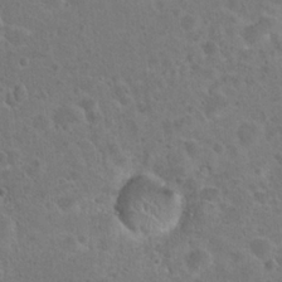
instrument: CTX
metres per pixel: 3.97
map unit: Hto
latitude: 22.1956
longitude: -48.7624
